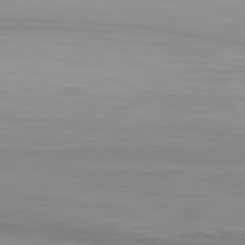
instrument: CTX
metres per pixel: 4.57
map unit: Hpe
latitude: 77.1592
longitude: -164.4790
